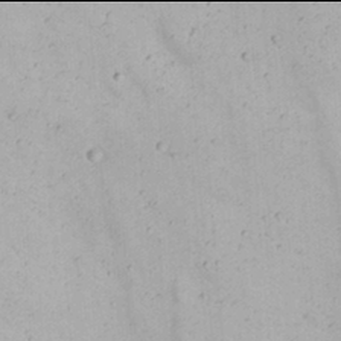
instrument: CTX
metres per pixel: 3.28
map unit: Nhu
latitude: 21.9906
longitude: -69.8583
